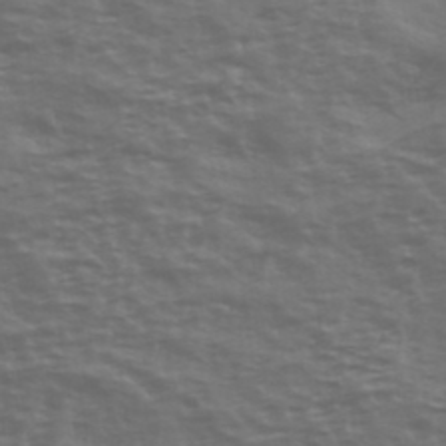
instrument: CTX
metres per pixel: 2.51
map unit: Ave
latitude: 39.5938
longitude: -113.8772
